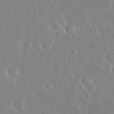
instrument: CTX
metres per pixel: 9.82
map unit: Nhu
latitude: 30.5357
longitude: -56.5356
